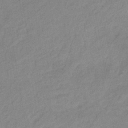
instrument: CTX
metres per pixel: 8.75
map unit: eHb
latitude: -41.1053
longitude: 83.7855
